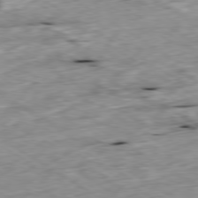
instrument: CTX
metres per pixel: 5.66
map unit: Ap
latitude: -79.9178
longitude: -90.3278
